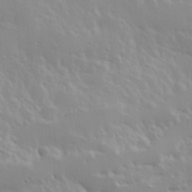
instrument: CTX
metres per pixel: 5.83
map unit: Hve
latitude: 24.5734
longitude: 145.4454
